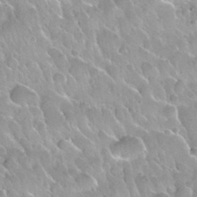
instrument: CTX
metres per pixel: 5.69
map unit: Nhu
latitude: 30.3845
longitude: -54.4412
